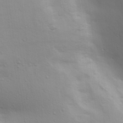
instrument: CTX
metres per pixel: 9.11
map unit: lAa
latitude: 18.5923
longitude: -138.3656
